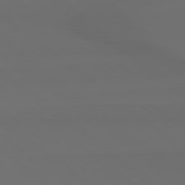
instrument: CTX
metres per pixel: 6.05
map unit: Hpe
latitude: 78.6113
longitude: -134.0822
